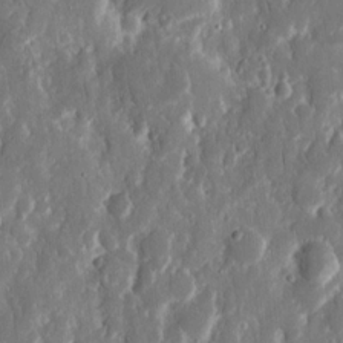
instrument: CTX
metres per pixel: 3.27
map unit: eHh
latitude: 12.5924
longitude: -72.3657
